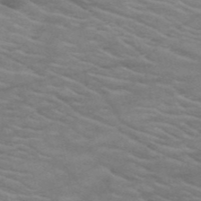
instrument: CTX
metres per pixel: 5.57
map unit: HNb
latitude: -53.4076
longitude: -45.5560
